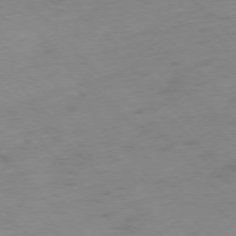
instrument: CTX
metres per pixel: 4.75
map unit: Ap
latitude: -76.6141
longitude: -65.0458
